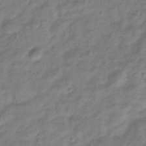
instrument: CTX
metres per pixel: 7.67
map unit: Hve
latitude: -33.1243
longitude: 89.1620
